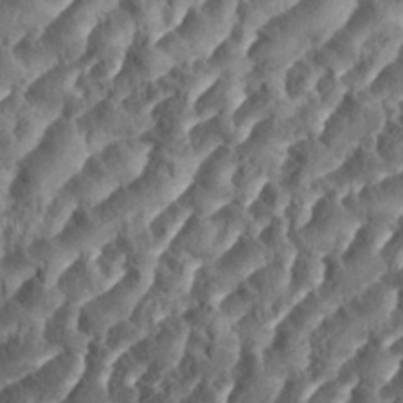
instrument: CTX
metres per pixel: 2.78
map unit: eHh
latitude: 35.1403
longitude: -137.3860
